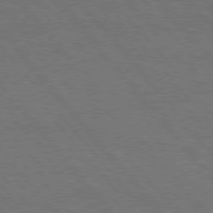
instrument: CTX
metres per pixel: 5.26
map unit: Hpe
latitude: 75.8017
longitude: -157.3481
